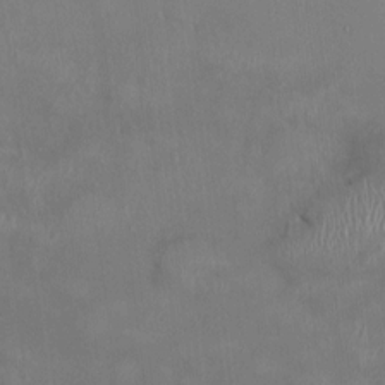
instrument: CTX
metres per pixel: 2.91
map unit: HNhu
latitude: 4.1200
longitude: -5.9528
